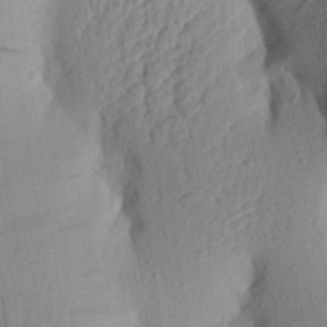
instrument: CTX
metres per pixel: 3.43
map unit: Aa
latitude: 23.3482
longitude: -150.0633
